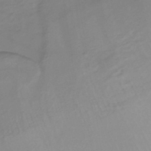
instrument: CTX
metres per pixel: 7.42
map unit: lHb
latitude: -39.8234
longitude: 72.0094
